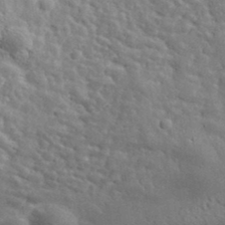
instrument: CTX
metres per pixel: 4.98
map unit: lHvf
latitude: 38.8191
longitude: -87.4615
